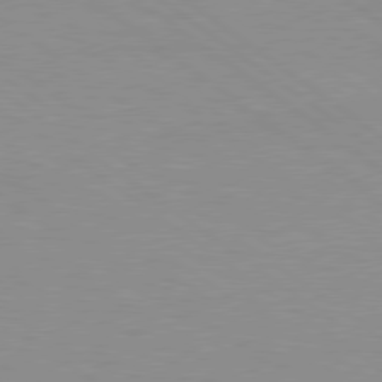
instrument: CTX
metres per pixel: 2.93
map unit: Hpe
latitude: 78.8569
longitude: -122.3467
